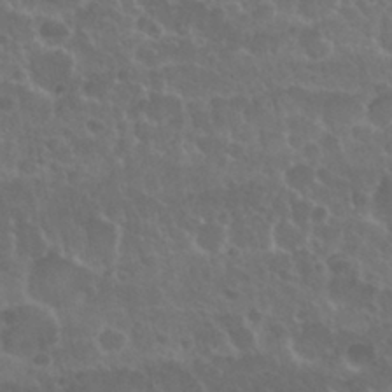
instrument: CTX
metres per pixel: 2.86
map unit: Nhu
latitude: 29.6883
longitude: -54.9703
